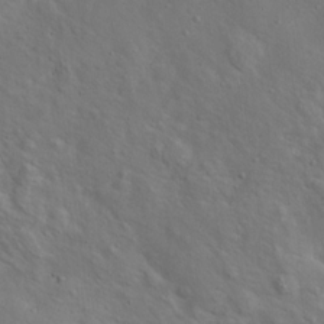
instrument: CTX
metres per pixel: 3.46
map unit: Hto
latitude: 17.4993
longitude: -53.4049
